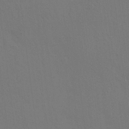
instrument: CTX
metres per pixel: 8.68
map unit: HNhu
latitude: 10.9325
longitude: 23.3888
